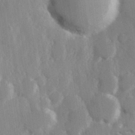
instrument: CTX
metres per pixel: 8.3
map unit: Hve
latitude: 27.1970
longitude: 150.3495
